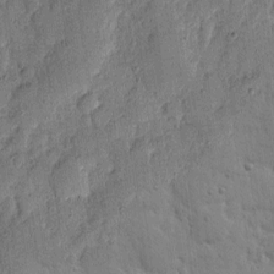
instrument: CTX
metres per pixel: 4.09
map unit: eHh
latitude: 5.8583
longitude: -71.0458
